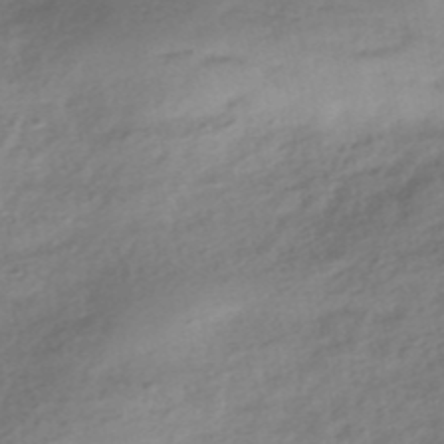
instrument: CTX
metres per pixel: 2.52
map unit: HNhu
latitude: -41.0486
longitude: 92.7841
